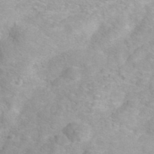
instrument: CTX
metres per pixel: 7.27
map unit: ANa
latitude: 36.7813
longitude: 13.4832
